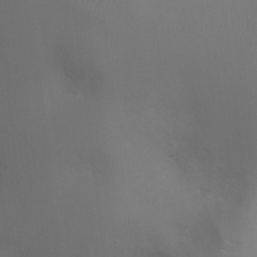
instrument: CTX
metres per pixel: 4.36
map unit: Ht
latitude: -3.7288
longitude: -25.3859
